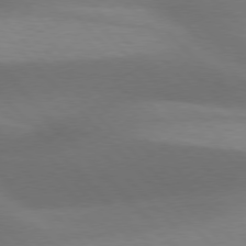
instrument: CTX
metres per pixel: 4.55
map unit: lApd
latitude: 76.9136
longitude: -59.2915
